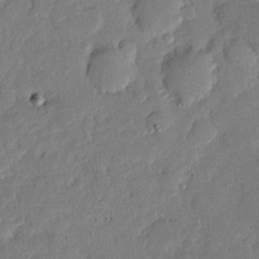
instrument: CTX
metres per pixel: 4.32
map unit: eHh
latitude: 4.3089
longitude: -71.1970
